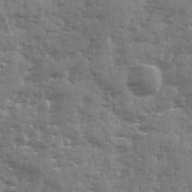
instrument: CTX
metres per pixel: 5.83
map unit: Ave
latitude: 12.1767
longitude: -102.8380
